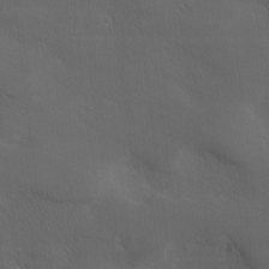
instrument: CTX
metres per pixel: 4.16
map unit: Ave
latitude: 0.7813
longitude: -114.0822
